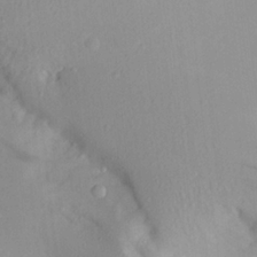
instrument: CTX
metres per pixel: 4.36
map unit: Aa
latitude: 21.4427
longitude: -146.2901
